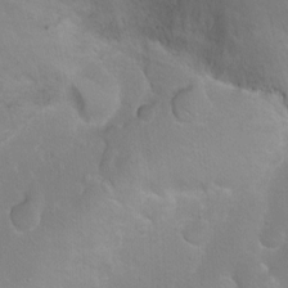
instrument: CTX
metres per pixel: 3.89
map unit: Ht
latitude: 0.1389
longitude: -45.6883
